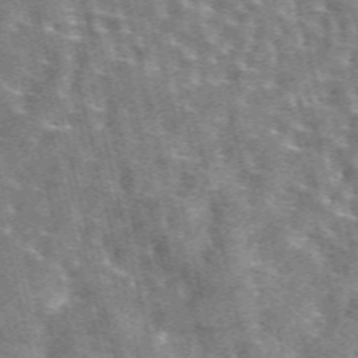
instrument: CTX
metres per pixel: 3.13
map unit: eAb
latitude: 44.3467
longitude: 111.6155
